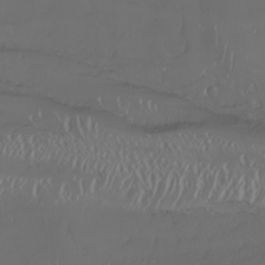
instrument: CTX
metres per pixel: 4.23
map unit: Nhu
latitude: -6.4440
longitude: -91.1403
